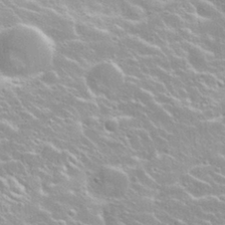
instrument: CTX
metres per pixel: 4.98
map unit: Nhu
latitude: 28.3656
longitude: -51.4804
